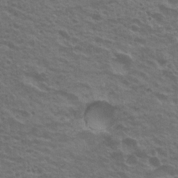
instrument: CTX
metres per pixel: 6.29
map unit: Nhu
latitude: 20.1200
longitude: -30.9514
